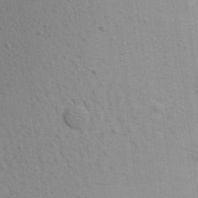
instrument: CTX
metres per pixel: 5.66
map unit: Aa
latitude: 21.3482
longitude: -144.4790
